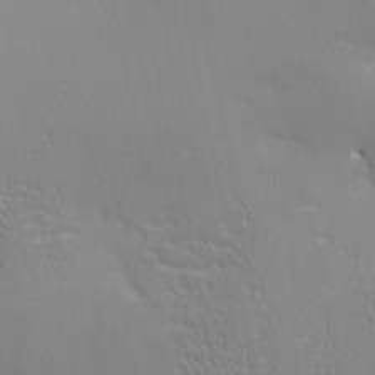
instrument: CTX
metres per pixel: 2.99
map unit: eHh
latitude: -2.8974
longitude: -81.1214
